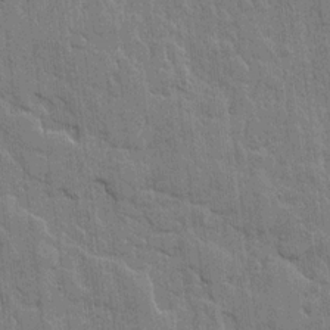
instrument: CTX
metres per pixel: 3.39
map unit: lHvf
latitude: 17.7261
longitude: -116.2900
